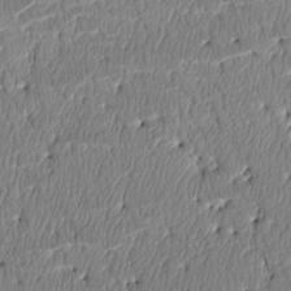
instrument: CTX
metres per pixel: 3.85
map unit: Htu
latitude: 3.7638
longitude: 150.0661
